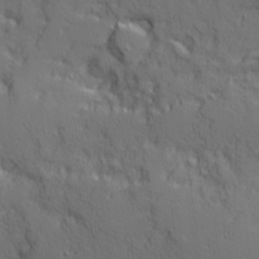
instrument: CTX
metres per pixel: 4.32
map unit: Ave
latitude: 11.8017
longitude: -101.7639
